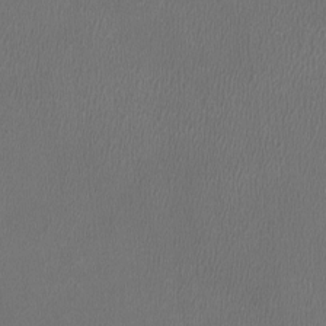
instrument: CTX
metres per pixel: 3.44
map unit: HNhu
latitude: -3.1620
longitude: -2.8758
